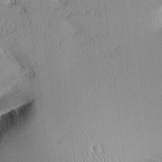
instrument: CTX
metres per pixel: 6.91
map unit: Aa
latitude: 10.4601
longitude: -127.8961
